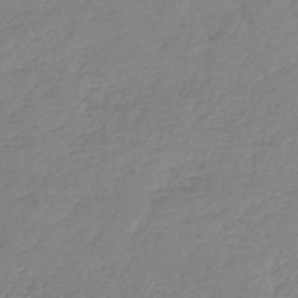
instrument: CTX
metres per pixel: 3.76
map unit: lHb
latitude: -44.3117
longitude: 70.1228
